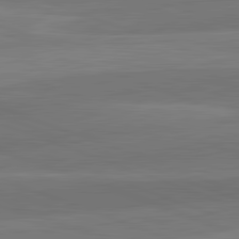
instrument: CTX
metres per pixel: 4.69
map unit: lApd
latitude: 82.5167
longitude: 137.0864
